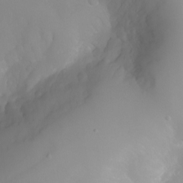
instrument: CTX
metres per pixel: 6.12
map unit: Nhu
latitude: -5.1620
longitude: -77.4048
